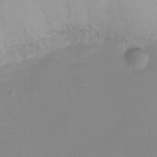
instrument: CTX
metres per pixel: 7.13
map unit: Ht
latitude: -7.0486
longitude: -29.2726
